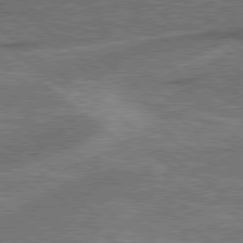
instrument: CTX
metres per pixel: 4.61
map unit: lApd
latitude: 79.0459
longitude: 174.4251
